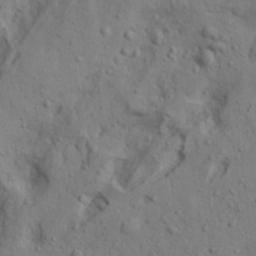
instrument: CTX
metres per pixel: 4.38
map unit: lAa
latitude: 22.3278
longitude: -137.8773
